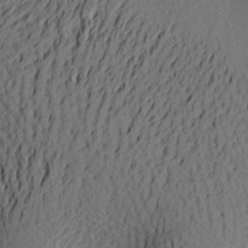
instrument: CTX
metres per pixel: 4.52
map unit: Aa
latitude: 24.0255
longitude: -150.3278
